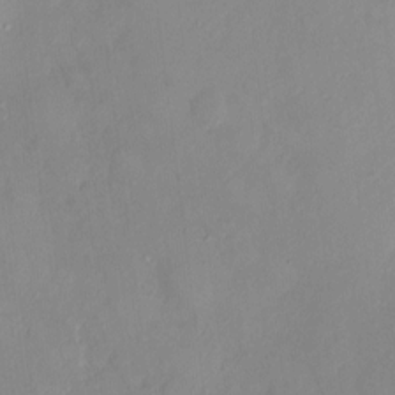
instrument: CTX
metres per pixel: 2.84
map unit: HNhu
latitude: 6.2334
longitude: -3.5560
